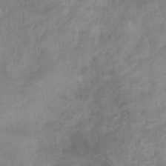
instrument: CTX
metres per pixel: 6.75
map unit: Ht
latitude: 2.7624
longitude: -27.0270
